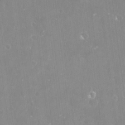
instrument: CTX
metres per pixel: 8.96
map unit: Nve
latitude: -17.4266
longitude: -59.0270
